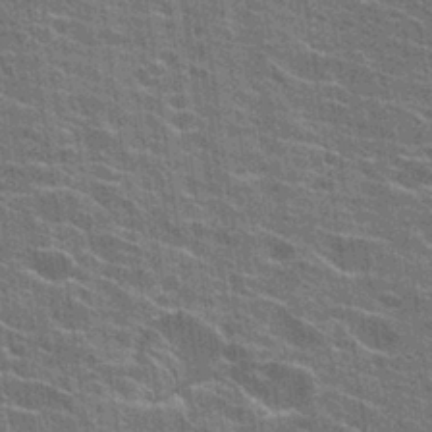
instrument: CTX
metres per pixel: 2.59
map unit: Hto
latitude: 24.1388
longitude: -43.2159
